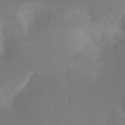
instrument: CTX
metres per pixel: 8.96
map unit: Ht
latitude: -9.0486
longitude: -33.7261
